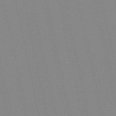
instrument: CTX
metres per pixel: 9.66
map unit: HNb
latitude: -48.0661
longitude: 59.1053
